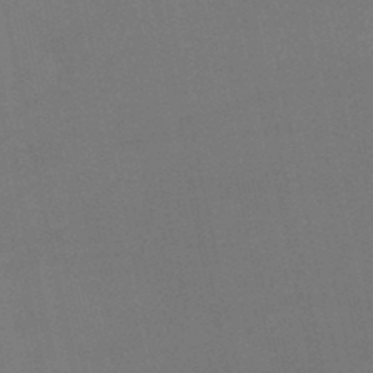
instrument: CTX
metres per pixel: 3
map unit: lHb
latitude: -46.8219
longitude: 58.6518
